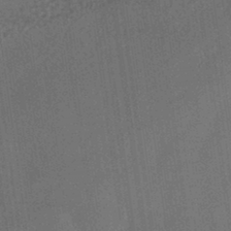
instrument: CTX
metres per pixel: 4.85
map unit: HNhu
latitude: -42.1227
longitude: 94.1605
